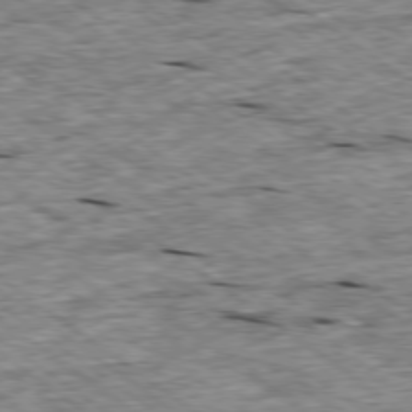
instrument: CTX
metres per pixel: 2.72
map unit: Ap
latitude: -79.0675
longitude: -87.6883
